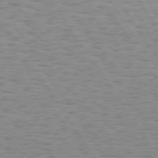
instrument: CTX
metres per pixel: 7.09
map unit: Hpe
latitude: 73.3671
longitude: -132.3656
